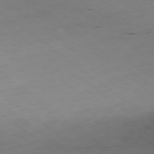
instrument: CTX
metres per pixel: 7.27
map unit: Ap
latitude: -78.7841
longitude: -73.2726
